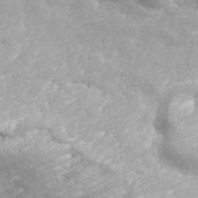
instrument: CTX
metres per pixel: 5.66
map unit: ANa
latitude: 44.4979
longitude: 38.2739
